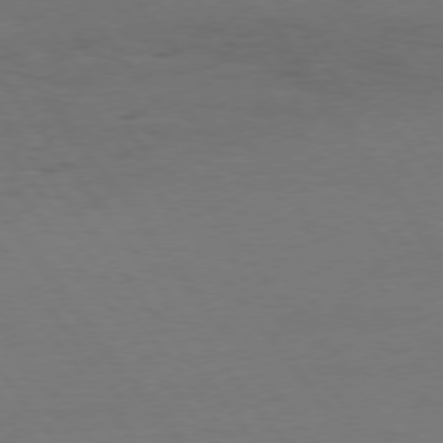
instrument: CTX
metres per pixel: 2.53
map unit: Hpe
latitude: 75.1025
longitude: -130.8947
